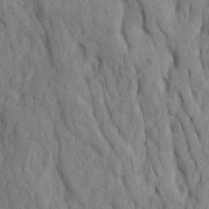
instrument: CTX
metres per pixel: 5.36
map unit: Ave
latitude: 23.1214
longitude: -134.4223
